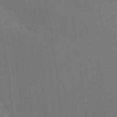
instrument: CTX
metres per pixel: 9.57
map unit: Htu
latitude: -14.3684
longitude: -48.1011
